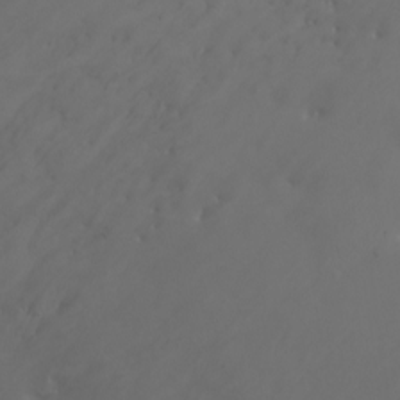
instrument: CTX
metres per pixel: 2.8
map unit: Nhu
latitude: -7.4454
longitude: -69.9906
